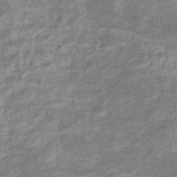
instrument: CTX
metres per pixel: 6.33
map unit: eHb
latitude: -37.4454
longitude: 77.5021
